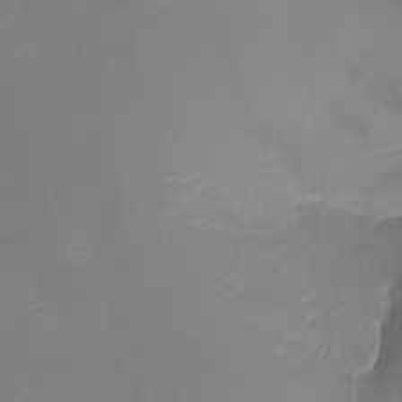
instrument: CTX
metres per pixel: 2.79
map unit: Nhu
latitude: -17.8990
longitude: -45.3670
